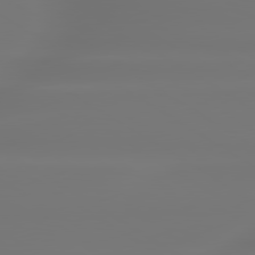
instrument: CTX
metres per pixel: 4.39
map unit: lApd
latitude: 79.9150
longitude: -137.5560
